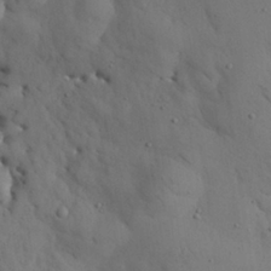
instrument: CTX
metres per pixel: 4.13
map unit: Nhu
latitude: 27.6694
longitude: -72.7436
